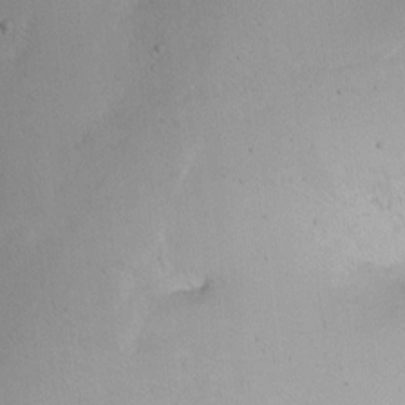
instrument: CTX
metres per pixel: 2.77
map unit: Nhu
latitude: -6.5951
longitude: -66.4979
